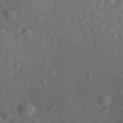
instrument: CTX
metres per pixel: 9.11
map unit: Aa
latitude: 27.4804
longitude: -141.8394
